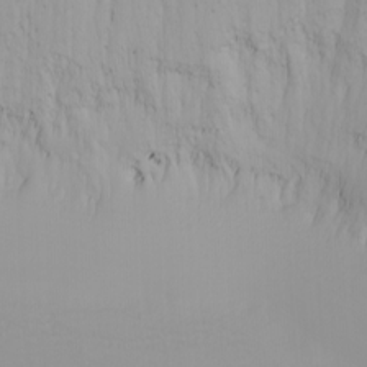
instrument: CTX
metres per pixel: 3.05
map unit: Nhu
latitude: -6.3495
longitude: -83.9717
